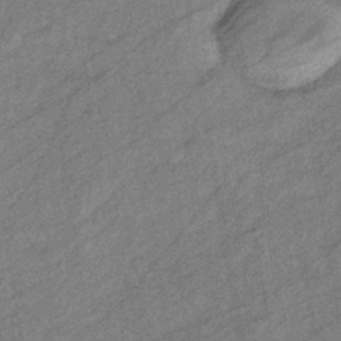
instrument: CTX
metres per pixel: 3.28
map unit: eHb
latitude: -40.3684
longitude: 82.1039
